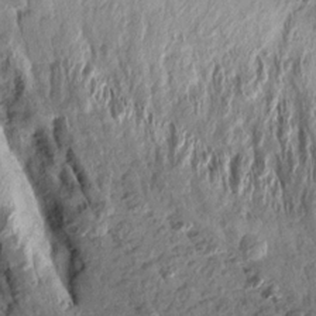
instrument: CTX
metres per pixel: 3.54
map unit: Aa
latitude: 13.9528
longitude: -144.7813
